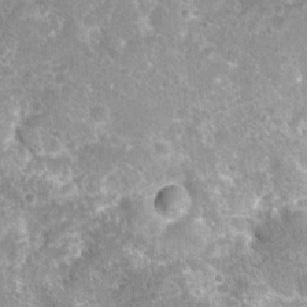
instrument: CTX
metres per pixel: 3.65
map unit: Nhu
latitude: 7.2159
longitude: -20.0633
